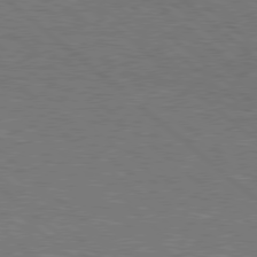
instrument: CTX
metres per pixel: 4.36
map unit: Hpe
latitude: 78.1389
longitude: -154.5357
